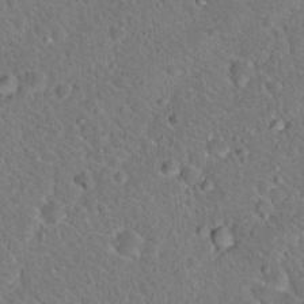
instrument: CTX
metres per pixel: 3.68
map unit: Hto
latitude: 19.2348
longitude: -33.4049
